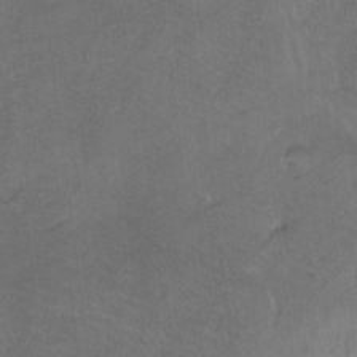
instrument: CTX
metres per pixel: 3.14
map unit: Ht
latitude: -7.6344
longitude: -36.9514
